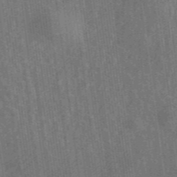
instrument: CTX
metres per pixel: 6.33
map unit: eHb
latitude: -44.1417
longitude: 88.8786
